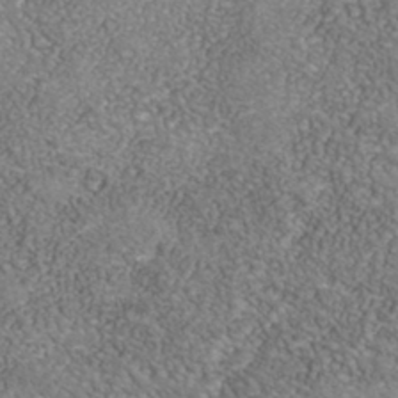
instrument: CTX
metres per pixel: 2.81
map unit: Nhe
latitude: -41.6344
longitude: -109.9528
